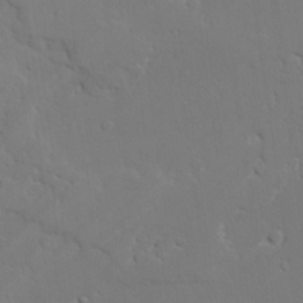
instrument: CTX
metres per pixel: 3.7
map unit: lAvf
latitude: 25.5560
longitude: -110.0444
